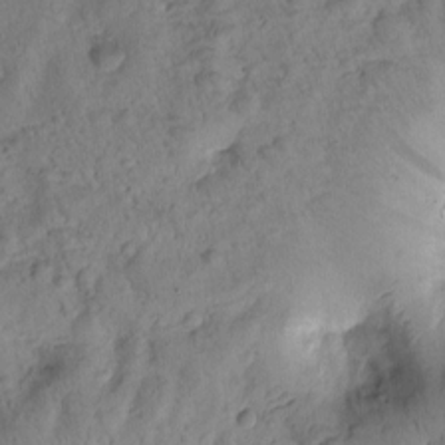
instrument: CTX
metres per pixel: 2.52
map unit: Htu
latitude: 0.1577
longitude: 174.6707
